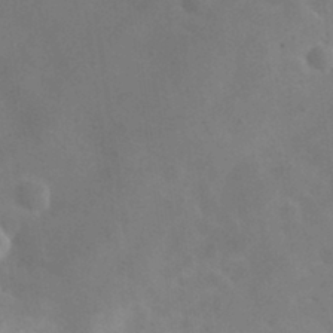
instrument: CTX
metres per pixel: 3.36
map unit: eHh
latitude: 25.2537
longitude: -67.4993
